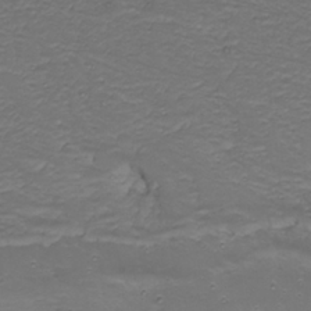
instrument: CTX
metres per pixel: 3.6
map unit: Nhu
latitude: 22.4790
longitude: -65.8205
